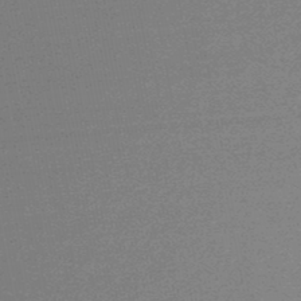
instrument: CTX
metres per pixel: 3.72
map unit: lHb
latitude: -48.0283
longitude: 63.1809
